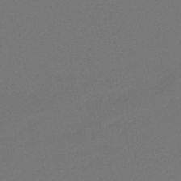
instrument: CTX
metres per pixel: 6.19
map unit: eHb
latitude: -47.3887
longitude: 86.3306
